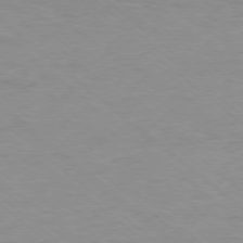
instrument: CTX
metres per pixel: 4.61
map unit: Ap
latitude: -78.1039
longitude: -93.0458
